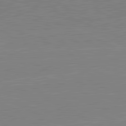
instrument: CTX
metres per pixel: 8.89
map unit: lApd
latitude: 81.9150
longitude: -156.0822
